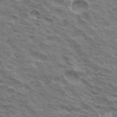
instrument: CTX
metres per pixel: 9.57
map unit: Hto
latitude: 33.1403
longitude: -41.1781
